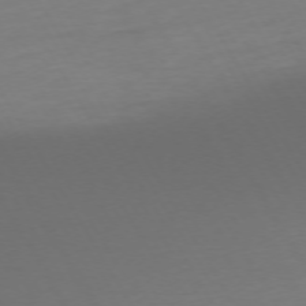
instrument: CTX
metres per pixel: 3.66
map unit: Ap
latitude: -74.5763
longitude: -68.8002
